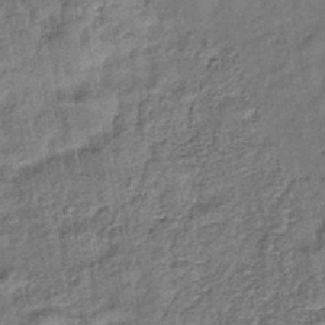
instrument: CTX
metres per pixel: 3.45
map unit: lHb
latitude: -42.8408
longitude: 79.5966
